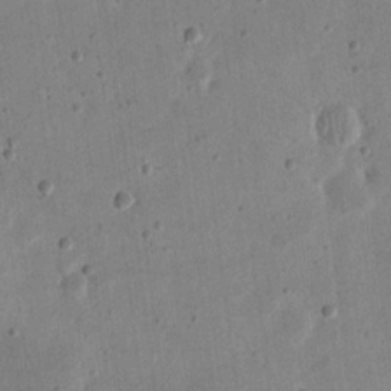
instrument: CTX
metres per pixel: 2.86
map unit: eHh
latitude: 21.5560
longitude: -69.4427
